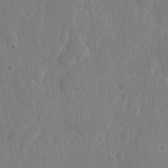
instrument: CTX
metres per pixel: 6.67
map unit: eHh
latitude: 6.7246
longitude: -73.1593
